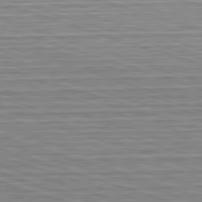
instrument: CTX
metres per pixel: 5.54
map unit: Hpe
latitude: -82.8030
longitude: 9.8989
